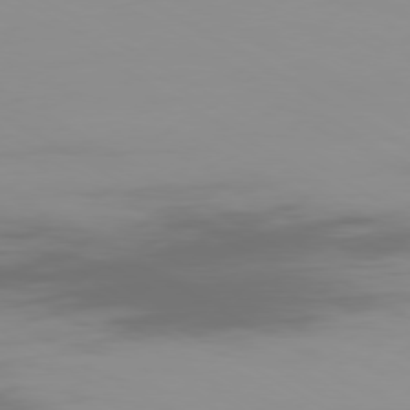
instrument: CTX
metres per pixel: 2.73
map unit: Ap
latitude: -79.5588
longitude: -92.3278
